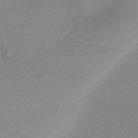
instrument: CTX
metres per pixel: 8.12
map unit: HNb
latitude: -36.5573
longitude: 55.1431
